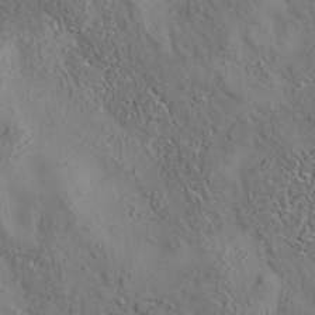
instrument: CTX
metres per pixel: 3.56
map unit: eAb
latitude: 35.4237
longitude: 110.1039
